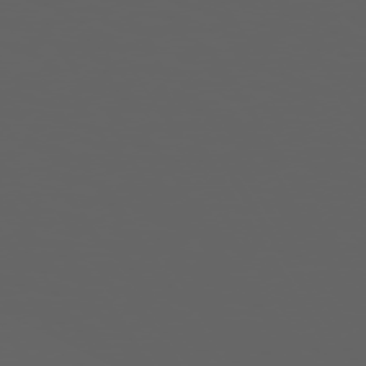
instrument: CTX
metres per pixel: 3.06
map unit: Hpe
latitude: 73.9528
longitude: -127.1592
